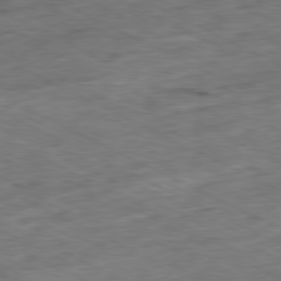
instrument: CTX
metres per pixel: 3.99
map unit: Ap
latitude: -80.7463
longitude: -87.9717
